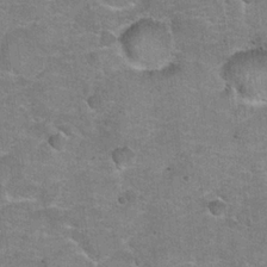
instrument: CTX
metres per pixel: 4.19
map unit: Hto
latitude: 20.4979
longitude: -48.8569
